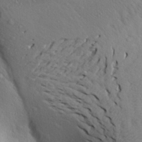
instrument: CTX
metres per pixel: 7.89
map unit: Aa
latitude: 24.7624
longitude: -148.2334
